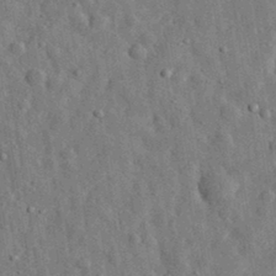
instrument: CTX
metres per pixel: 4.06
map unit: eHh
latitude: 31.9339
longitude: -74.4412
